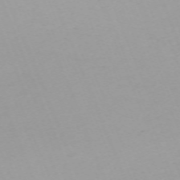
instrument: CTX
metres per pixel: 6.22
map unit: Nhu
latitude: -67.3699
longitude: 38.1795
